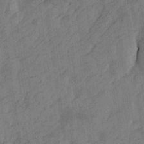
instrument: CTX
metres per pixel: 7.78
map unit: Htu
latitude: -4.7841
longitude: -177.4993
